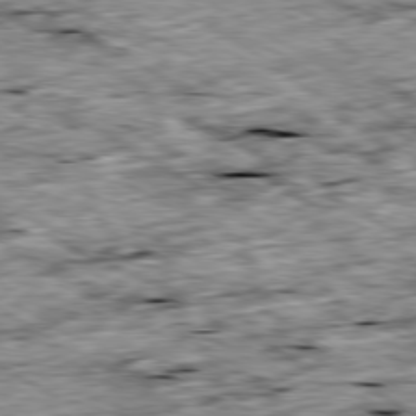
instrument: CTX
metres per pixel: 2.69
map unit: Ap
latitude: -80.1795
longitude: -89.7450
